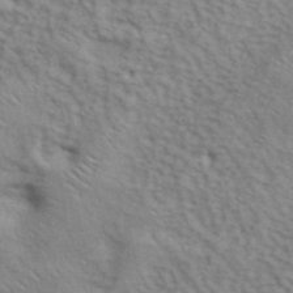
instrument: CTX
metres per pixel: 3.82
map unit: ANa
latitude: 42.6302
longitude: 54.7463
